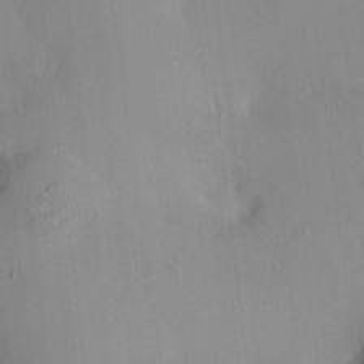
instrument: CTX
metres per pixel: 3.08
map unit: HNhu
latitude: 5.4048
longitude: 3.6721
